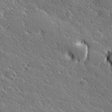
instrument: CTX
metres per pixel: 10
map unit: lHvf
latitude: 27.5182
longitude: 141.4265
